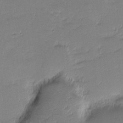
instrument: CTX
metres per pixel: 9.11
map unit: eHh
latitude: -1.4644
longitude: -85.9339
